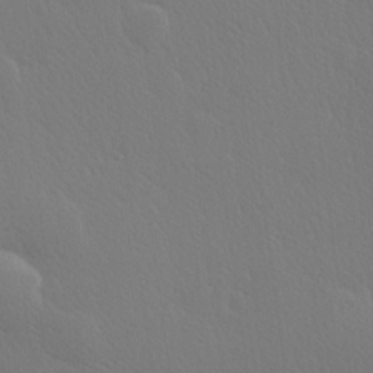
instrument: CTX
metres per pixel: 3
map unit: Hve
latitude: 19.3859
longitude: 149.7856
